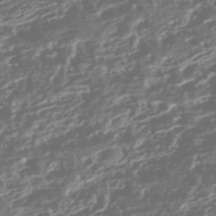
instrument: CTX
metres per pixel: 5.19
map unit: HNhu
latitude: -43.1053
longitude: 104.2361
